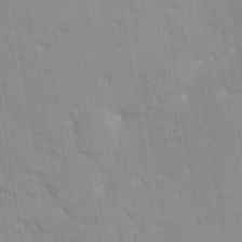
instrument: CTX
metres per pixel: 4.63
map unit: Aa
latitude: 33.2537
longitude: -144.8380
